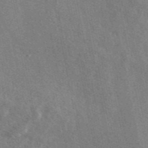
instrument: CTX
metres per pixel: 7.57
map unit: eAb
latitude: 46.0444
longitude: 112.9164
